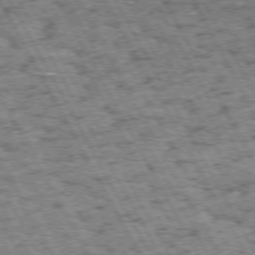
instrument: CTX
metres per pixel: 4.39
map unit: Hpe
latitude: 72.5168
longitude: -125.4426
